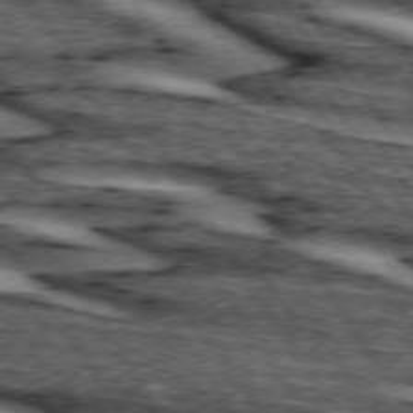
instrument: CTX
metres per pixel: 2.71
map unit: lApd
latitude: 74.3845
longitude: -72.7813
